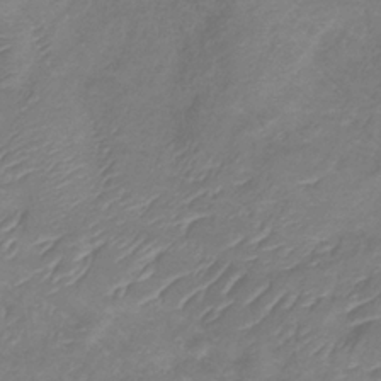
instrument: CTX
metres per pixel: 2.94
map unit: eHb
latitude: -31.5588
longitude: 67.0108
